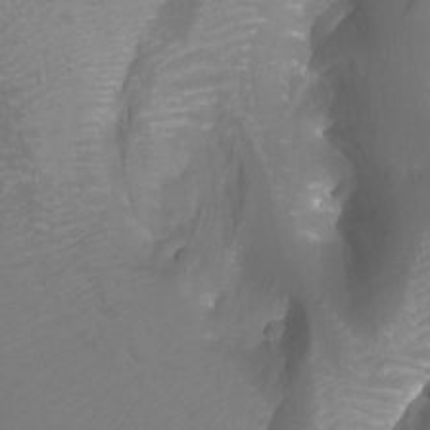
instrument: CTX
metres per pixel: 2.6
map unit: Nhu
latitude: -9.7666
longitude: -69.7827
